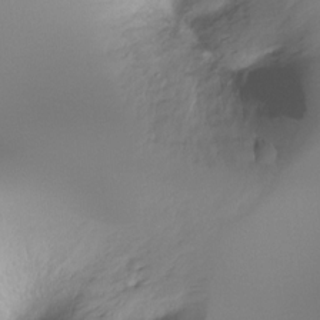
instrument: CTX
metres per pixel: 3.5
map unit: Ht
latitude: -16.9353
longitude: -45.8394
